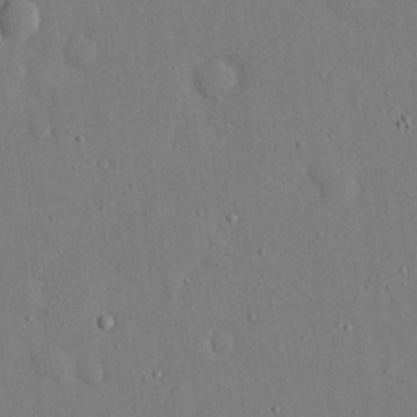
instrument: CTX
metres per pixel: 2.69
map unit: eHh
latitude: 16.0633
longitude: -70.7813
